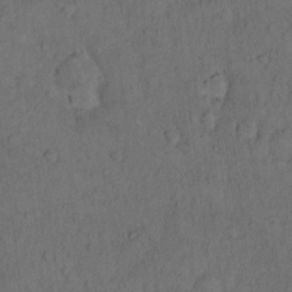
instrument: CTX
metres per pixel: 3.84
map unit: Hto
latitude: 12.5924
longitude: -57.3670
